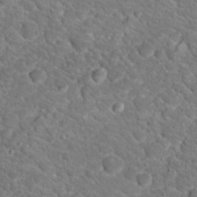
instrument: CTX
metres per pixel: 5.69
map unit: Hto
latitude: 18.6301
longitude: -33.4804
